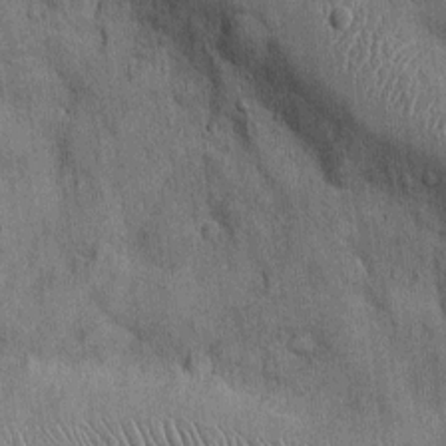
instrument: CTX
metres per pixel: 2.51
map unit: Ht
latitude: -2.8030
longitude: -13.8773
